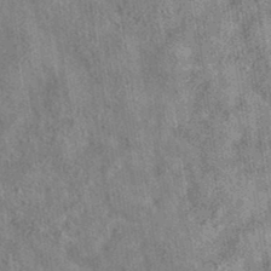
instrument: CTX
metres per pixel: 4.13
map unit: eAb
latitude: 35.8961
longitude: 114.7652
